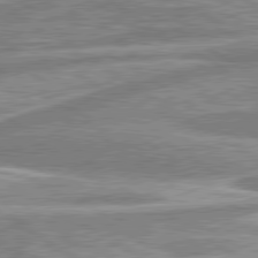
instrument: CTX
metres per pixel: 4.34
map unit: lApd
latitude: 80.4412
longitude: -176.8191
